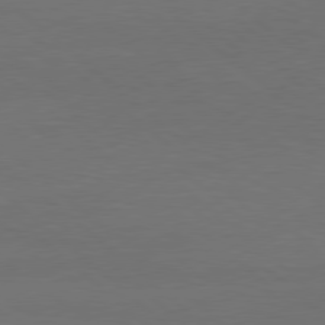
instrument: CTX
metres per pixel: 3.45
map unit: Hpe
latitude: 78.3279
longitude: -150.7813
